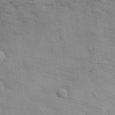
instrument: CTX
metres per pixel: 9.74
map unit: eHh
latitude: 29.8016
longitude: -69.8772
